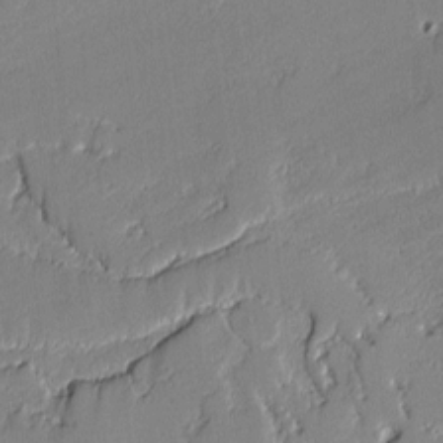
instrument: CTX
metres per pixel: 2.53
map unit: lAvf
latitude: -1.6533
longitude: -109.0269
